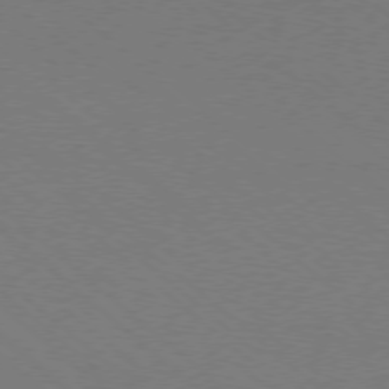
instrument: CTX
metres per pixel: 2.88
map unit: Ap
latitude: -78.3684
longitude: -90.0822
